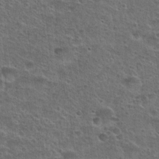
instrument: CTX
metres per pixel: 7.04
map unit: Hto
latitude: 23.6505
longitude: -49.2915
